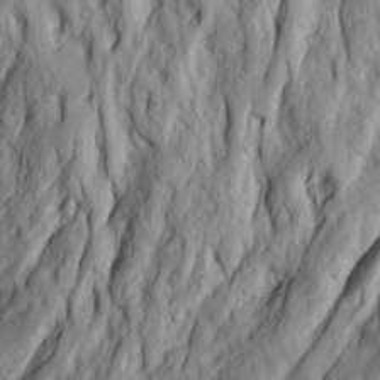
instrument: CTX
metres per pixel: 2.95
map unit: Ave
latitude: 22.8380
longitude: -132.5924
